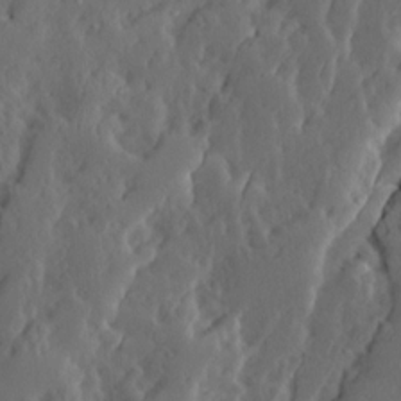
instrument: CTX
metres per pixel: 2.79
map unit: Ave
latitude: 13.8583
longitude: -135.2915
